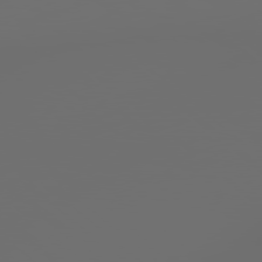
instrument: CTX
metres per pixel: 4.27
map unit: Hpe
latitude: 78.3656
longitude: 176.9731
